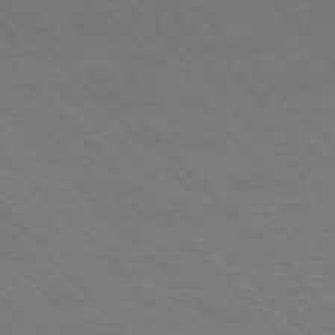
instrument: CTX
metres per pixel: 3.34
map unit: Hpe
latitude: -77.2376
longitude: -12.6113
